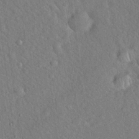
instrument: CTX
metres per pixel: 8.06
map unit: Hto
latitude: 19.3481
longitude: -53.2159
